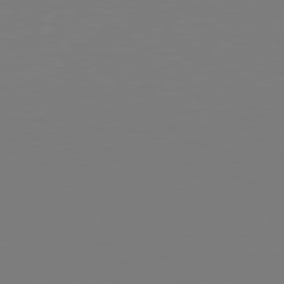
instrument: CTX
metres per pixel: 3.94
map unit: Hpe
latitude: 77.9528
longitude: -162.4790
